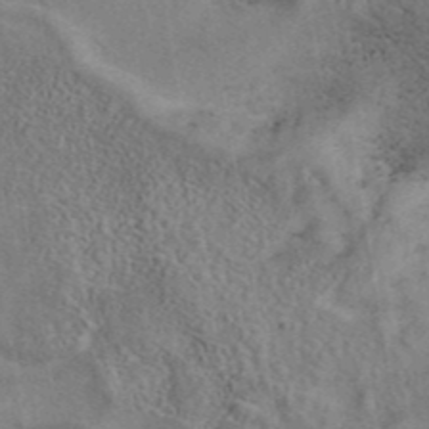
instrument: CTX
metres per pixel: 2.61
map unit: eAb
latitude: 41.9339
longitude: 109.4643
